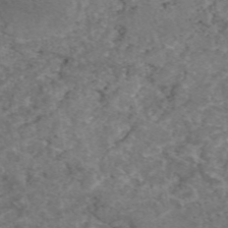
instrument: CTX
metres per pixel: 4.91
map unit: eAb
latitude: 47.8017
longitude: 111.0675
